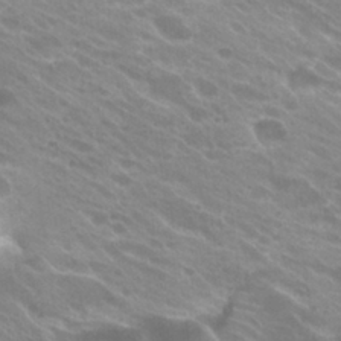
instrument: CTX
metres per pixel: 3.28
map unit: Hto
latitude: 25.8772
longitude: -36.4034
